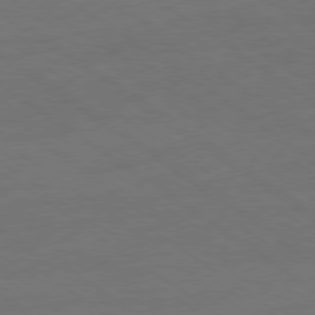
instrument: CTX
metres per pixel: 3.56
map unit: Ap
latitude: -79.5210
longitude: -53.6505
